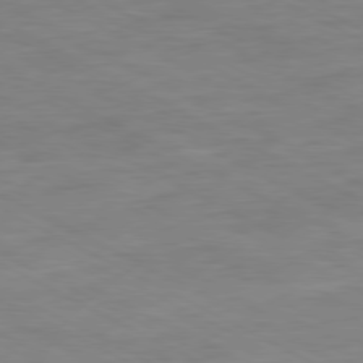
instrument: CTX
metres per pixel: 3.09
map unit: Ap
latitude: -80.6141
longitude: -76.5356
